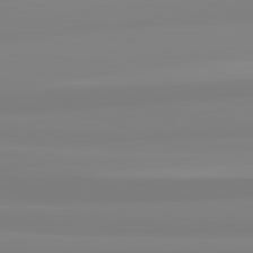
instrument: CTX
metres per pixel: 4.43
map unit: lApd
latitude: 82.4412
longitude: 173.9367
